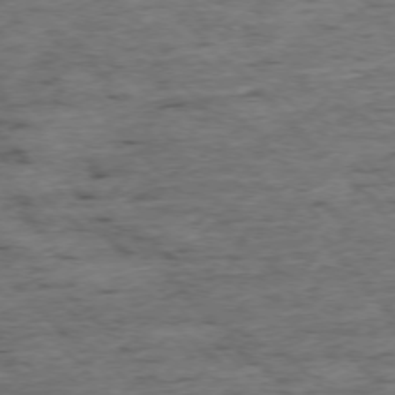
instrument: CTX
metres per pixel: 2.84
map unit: Ap
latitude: -76.5385
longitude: -86.9702
